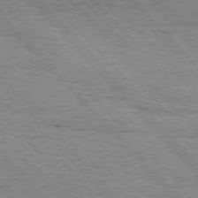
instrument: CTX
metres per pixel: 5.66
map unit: Hpe
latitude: 76.4034
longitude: -151.1403
